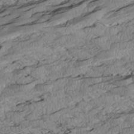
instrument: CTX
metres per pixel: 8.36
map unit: Htu
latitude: 2.5545
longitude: 149.3699
